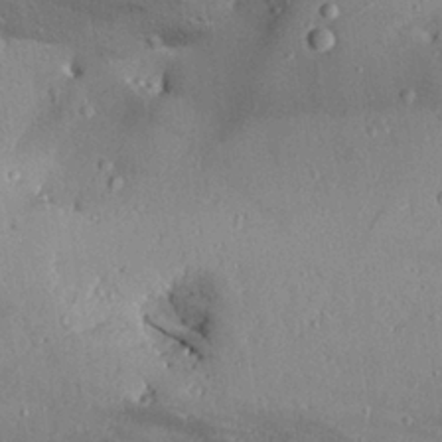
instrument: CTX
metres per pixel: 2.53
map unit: Aa
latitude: 27.1781
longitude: -129.8583
